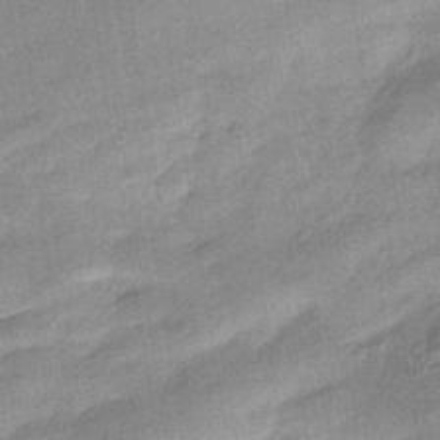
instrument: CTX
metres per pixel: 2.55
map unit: HNhu
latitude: -42.7841
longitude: 90.7464
